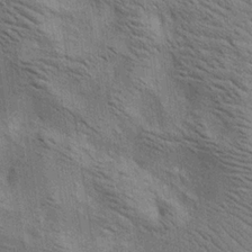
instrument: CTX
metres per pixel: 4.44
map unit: lAa
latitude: 18.9702
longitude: -139.8016
